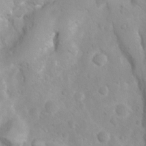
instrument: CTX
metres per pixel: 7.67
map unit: Ht
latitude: 3.4993
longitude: -26.8758
